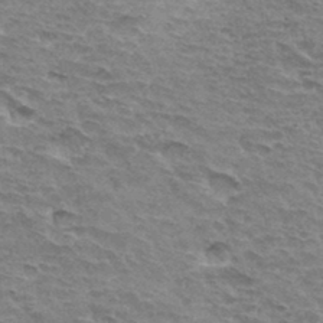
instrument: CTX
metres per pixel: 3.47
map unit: Hto
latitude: 33.8583
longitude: -45.2159
